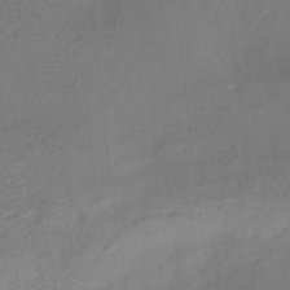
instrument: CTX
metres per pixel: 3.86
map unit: HNhu
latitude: -41.6344
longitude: 92.7274
